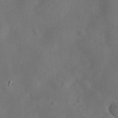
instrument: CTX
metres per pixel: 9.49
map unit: eHh
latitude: 24.9135
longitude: -67.7638
